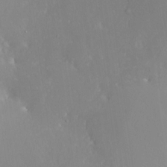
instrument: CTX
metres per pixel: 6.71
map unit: Nve
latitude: -24.5196
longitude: -109.6505
